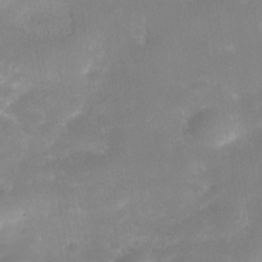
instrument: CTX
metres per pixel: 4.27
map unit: Nhe
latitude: -38.0283
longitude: -113.1403
